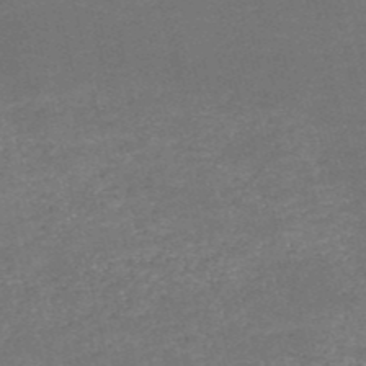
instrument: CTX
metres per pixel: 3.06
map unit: HNb
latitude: -51.3699
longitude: -48.7435
